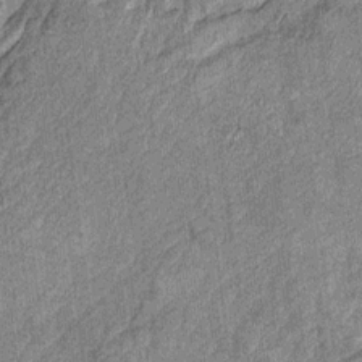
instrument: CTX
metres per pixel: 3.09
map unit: Hto
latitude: 10.2901
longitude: -37.3104
